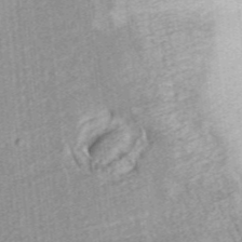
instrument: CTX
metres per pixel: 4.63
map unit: ANa
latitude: 36.1389
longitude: 14.9920
